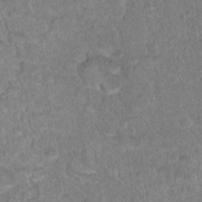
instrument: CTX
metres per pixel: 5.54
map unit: Hto
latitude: 16.9892
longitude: -34.8947
